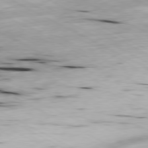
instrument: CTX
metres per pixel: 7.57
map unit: Ap
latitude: -80.6519
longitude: -70.1767
